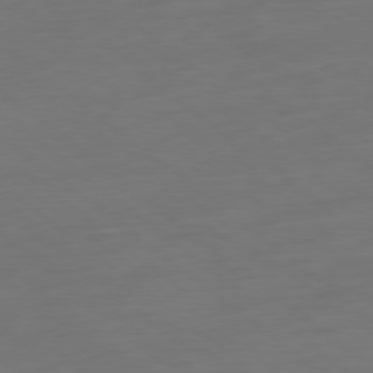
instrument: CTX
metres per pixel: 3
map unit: Ap
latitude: -79.4454
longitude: -61.0458
